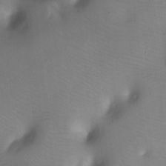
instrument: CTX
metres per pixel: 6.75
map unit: Ht
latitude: -4.5007
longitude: -28.3845
